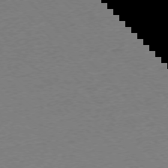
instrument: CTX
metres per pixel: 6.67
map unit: Ap
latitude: -76.2550
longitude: -85.5371
